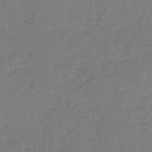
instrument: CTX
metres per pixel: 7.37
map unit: lHb
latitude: -45.5399
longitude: 68.1983
